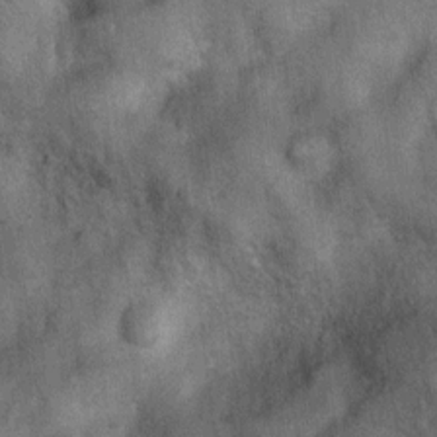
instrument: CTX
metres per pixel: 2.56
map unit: Nhu
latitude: 6.3845
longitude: -23.7638
